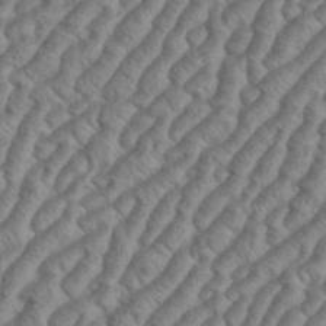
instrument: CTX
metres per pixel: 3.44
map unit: eHh
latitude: 37.1592
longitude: -137.2537
